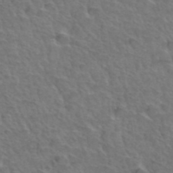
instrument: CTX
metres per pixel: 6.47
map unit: Hto
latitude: 35.4426
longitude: -47.2348
